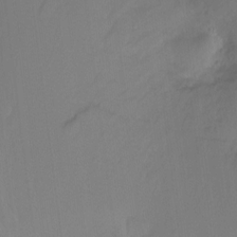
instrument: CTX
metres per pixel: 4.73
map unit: Ht
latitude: -8.3306
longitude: -38.0633
